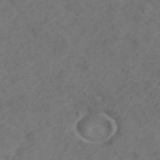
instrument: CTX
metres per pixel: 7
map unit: ANa
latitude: 43.6505
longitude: 26.9541
